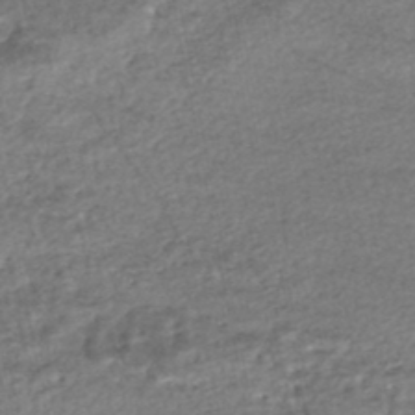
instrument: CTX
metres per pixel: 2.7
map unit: HNhu
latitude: -48.0850
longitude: 102.6896
